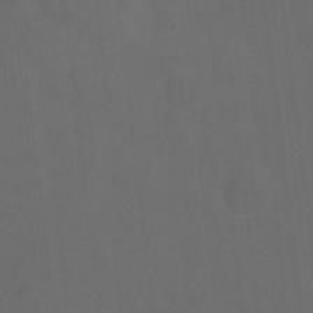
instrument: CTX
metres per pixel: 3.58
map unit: Hto
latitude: -7.6155
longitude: -45.4426
